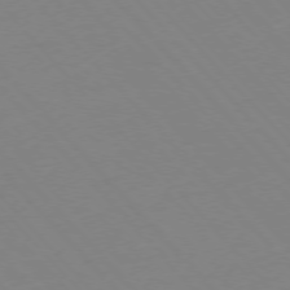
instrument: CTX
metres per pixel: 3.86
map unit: Hpe
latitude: -76.4629
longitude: -19.2537
